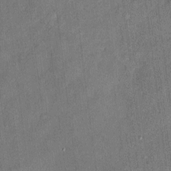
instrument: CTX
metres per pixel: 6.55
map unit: eHh
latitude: 4.5735
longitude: -74.5168
